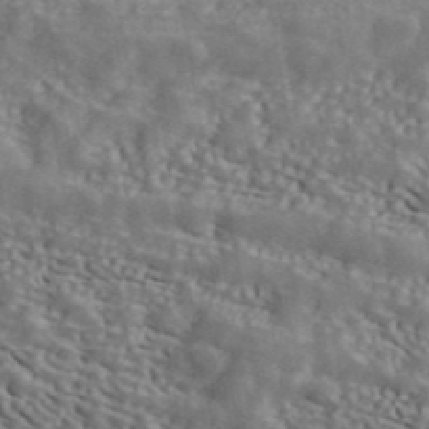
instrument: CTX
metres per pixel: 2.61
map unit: ANa
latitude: 43.3671
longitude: 47.5777
